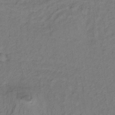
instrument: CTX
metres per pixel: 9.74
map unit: lHb
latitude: -32.8975
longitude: 64.8786
